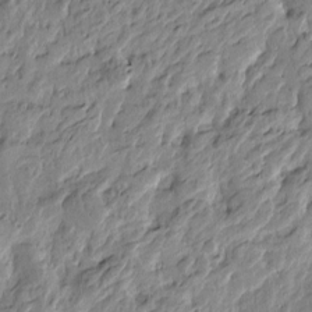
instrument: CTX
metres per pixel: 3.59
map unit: Htu
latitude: -4.3684
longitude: 179.2943
